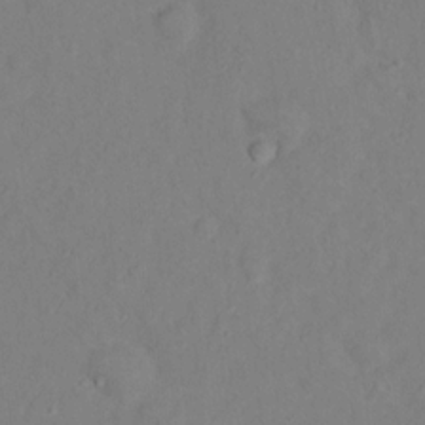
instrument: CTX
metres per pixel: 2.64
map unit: Nhu
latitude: 13.5182
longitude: -36.3656
